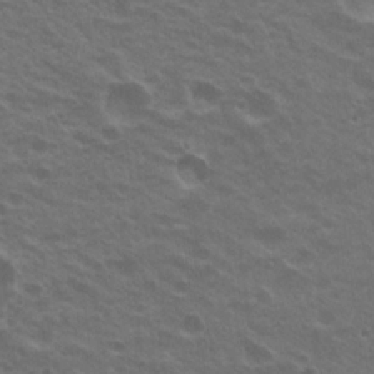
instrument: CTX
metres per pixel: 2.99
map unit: Nhu
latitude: 20.0633
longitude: -31.0270
